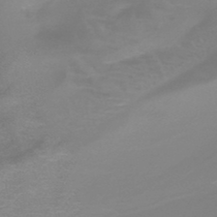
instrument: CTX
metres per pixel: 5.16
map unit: HNb
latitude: -46.2361
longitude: -46.3657
